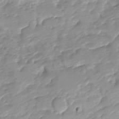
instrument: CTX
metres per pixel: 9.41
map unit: Ave
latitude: -8.0283
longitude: -117.2726
